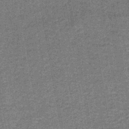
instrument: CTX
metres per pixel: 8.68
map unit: lHb
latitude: -42.7841
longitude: 55.2754
